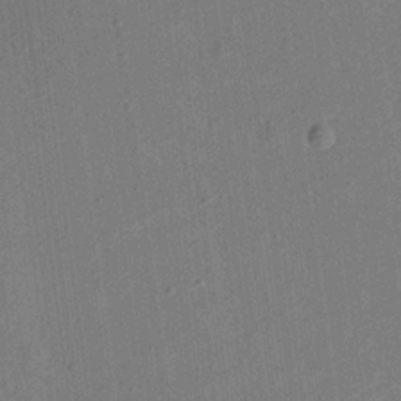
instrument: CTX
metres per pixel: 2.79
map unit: Aa
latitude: 20.5924
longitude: -141.0458
